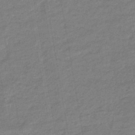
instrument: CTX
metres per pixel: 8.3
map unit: eHb
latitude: -46.2172
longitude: 88.0661
